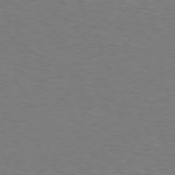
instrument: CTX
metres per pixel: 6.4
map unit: Hpe
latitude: 76.1955
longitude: -132.2334
